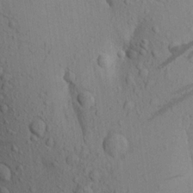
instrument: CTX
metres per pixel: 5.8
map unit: Aa
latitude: 19.4237
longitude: -149.2726
